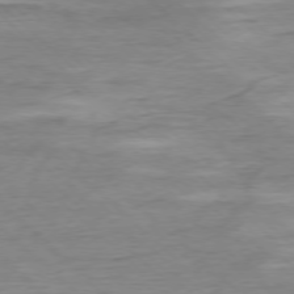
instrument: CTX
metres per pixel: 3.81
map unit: Ap
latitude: -77.4076
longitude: -79.0081
